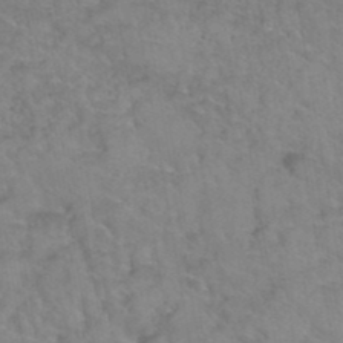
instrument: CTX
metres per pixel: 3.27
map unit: Hto
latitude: 39.1214
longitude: -42.5546
